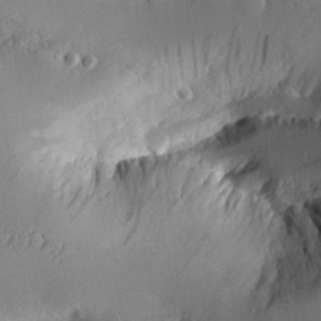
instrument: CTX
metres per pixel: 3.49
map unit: Aa
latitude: 11.7828
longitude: -126.8002
